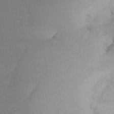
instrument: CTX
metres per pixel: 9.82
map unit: Ht
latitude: -15.4455
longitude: -52.8947
